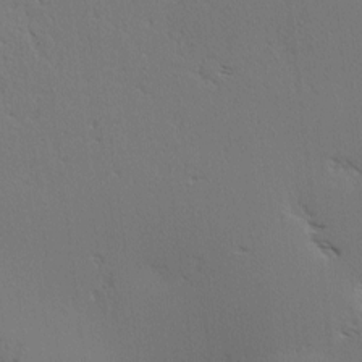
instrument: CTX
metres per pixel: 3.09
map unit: Hve
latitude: 3.4993
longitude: -122.1200
